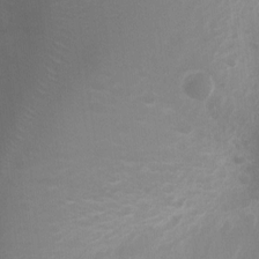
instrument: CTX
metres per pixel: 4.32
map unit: Ht
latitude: 2.2144
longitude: -25.5371
